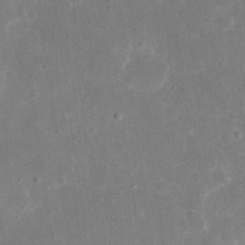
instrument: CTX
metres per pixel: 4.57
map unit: eHh
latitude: 23.4615
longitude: -67.7071
